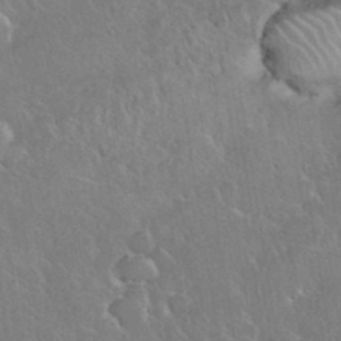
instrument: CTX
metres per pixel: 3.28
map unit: eHh
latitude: 37.4049
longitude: -61.4615
